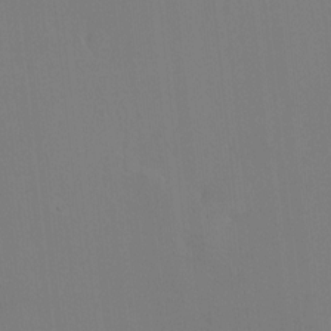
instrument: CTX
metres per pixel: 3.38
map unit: HNhu
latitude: 7.7261
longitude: 4.0094
